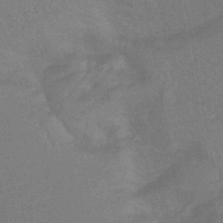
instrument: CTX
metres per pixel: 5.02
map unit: lHb
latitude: -43.7099
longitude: 78.4629
